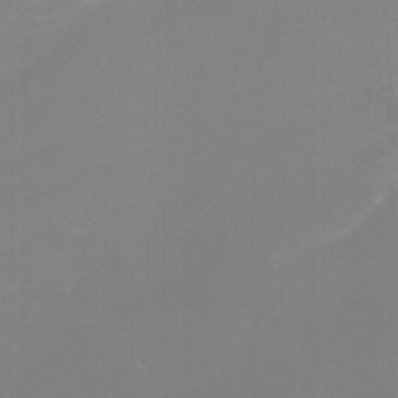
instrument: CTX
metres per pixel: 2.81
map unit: Nhu
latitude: -11.3699
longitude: -65.6127
